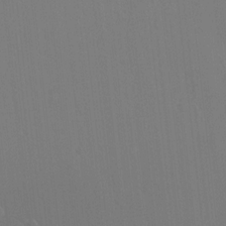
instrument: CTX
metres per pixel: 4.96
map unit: HNhu
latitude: 7.8016
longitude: 3.9556
